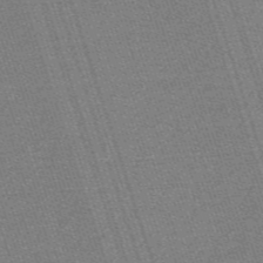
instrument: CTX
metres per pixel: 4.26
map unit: HNb
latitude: -56.0472
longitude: -44.5923
